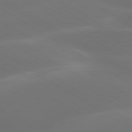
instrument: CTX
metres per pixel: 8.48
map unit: lApd
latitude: 79.8395
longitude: -119.3670
